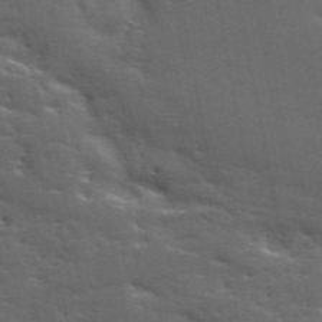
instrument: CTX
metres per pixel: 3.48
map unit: ANa
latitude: 49.2159
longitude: -79.8395
